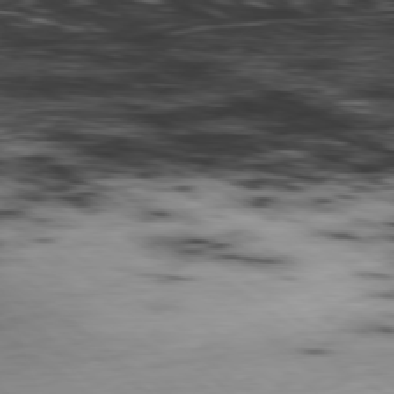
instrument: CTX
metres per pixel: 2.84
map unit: Ap
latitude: -79.2565
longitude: -74.1389
